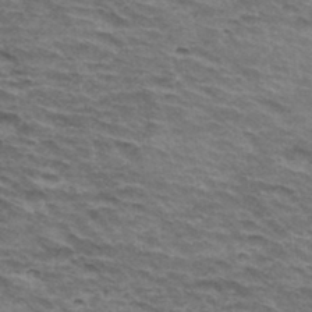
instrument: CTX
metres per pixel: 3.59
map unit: Hto
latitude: 34.7624
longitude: -43.0081
